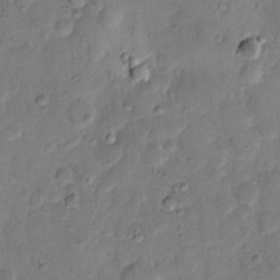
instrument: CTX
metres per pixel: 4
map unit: eHh
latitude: 11.6694
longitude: -64.5357
